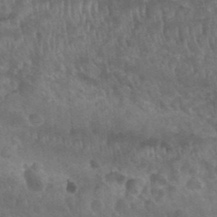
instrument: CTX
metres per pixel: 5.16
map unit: Nhu
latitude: 28.2144
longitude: -55.1781
